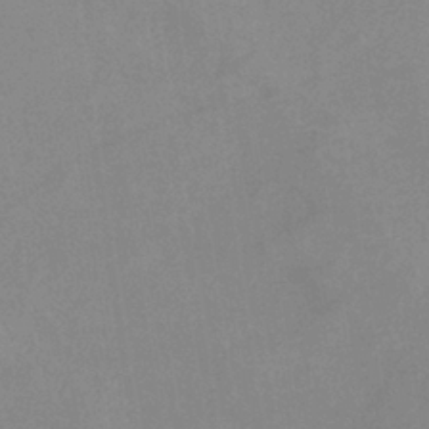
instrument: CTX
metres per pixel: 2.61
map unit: eHb
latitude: -36.2550
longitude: 73.5777
